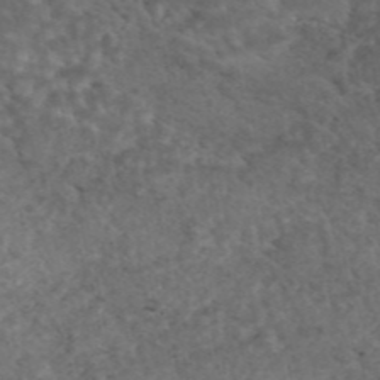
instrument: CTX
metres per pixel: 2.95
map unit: eAb
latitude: 45.4426
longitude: 115.2754
